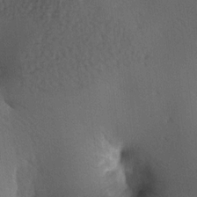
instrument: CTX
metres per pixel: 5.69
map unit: lAa
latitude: -7.6155
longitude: -124.8191
